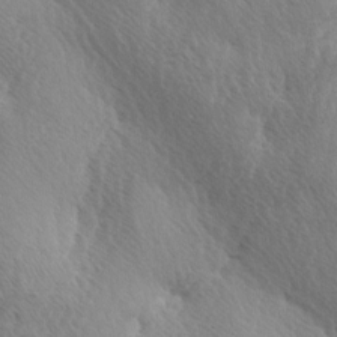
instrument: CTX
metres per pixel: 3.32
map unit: lAa
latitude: -3.9745
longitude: -125.7638
